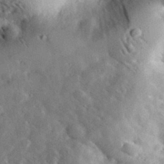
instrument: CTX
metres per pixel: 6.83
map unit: lHvf
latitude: 33.7450
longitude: -83.6316
